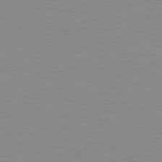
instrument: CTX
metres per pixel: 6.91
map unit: Hpe
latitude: 79.3482
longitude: -128.4790
